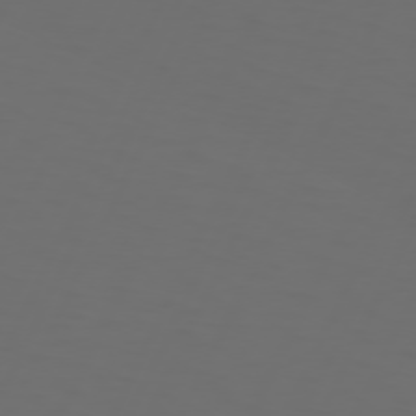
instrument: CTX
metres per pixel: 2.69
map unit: Hpe
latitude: 73.8773
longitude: -126.1956
